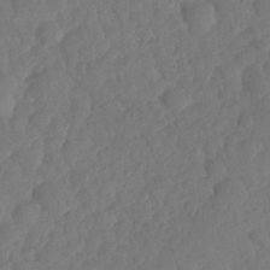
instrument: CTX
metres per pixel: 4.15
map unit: HNhu
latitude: -24.9919
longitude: 49.8801
